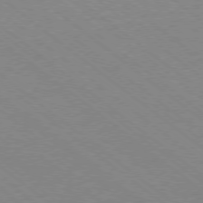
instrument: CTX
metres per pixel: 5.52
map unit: Ap
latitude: -78.6896
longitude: -83.7071
